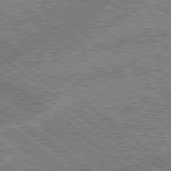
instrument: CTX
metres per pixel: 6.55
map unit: lApd
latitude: 78.9703
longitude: -143.9906
